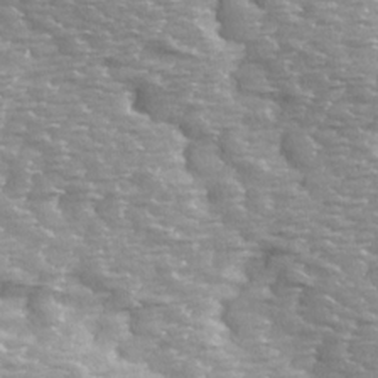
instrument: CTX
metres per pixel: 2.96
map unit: Ave
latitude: 14.1767
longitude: -104.9703
